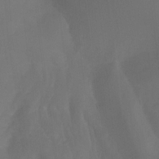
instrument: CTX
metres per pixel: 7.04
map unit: Htu
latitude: -12.5007
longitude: -73.6505
